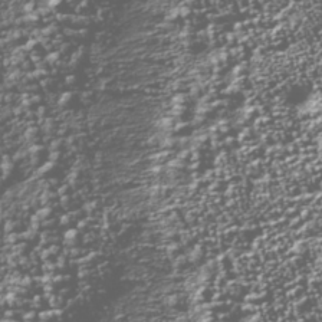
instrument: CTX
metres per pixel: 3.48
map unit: Nhu
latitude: -39.5399
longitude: -82.9891
